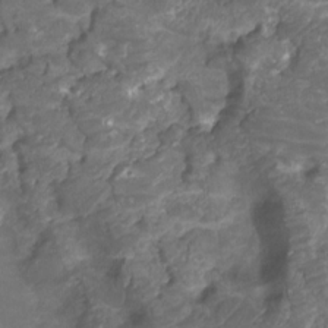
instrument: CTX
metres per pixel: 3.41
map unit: HNhu
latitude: -21.3131
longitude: 85.2376
